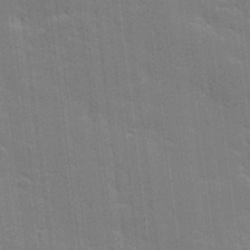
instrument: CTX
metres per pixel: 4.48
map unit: lHvf
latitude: 26.6302
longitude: 141.1809
